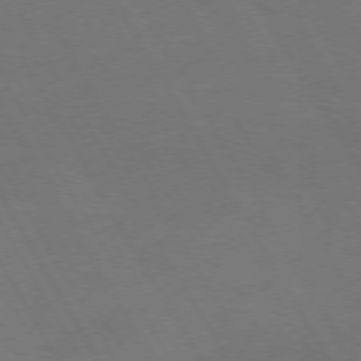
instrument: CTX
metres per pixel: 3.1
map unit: Hpe
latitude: -74.5007
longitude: 8.3873
